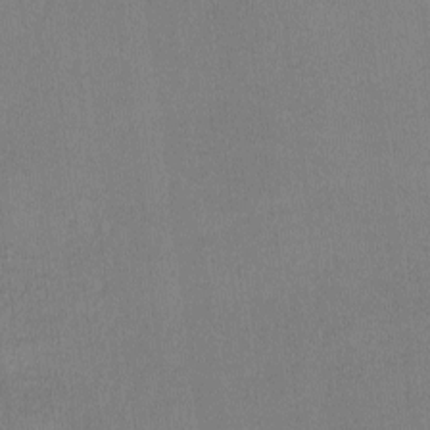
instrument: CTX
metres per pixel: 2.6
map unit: lHvf
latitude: -11.1242
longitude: -100.5168
